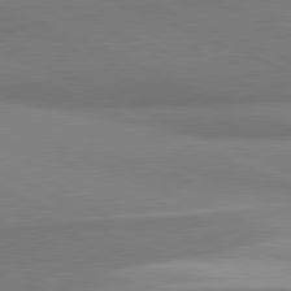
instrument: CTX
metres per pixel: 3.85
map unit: lApd
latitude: 81.8394
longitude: 161.4266
